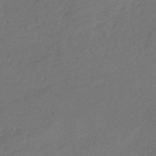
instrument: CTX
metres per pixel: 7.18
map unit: HNb
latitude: -35.9178
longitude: 54.9164
